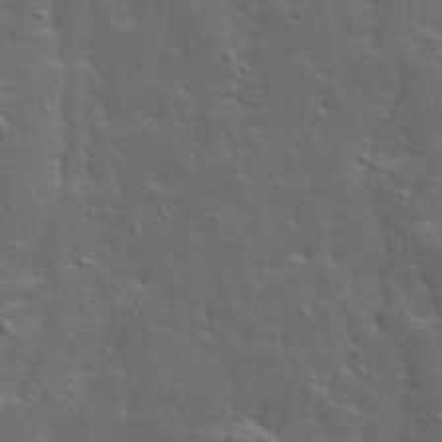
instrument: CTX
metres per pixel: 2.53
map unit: Ave
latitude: 13.7828
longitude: -135.5182
